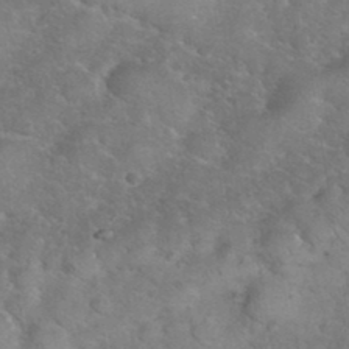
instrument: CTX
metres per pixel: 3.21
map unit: eHh
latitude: 36.5168
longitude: -64.0444
